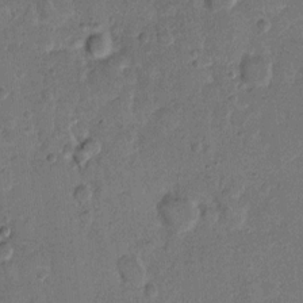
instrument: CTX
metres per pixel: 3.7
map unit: Hto
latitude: 7.7827
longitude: -62.2145
